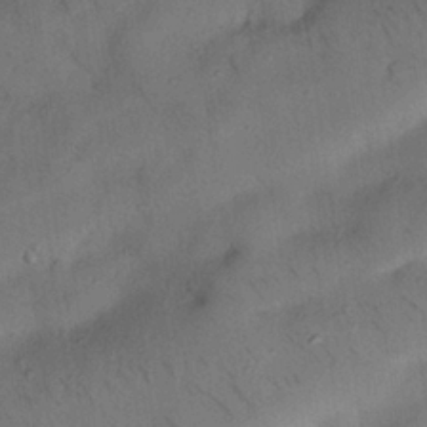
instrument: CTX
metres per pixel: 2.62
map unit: Nhu
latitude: 26.3467
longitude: -71.7072
